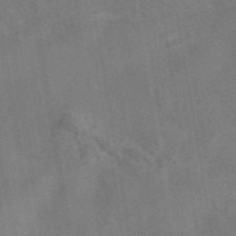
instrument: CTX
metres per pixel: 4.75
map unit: eAb
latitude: 43.1025
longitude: 107.1242
